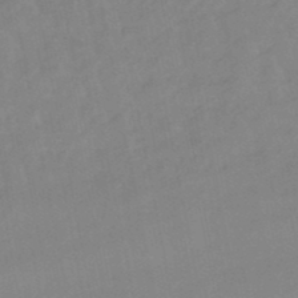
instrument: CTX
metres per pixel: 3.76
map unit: lHb
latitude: -48.4440
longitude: 75.7667
